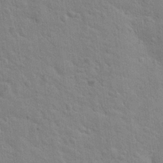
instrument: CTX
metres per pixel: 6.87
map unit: Hto
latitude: 20.2712
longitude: -54.4223
